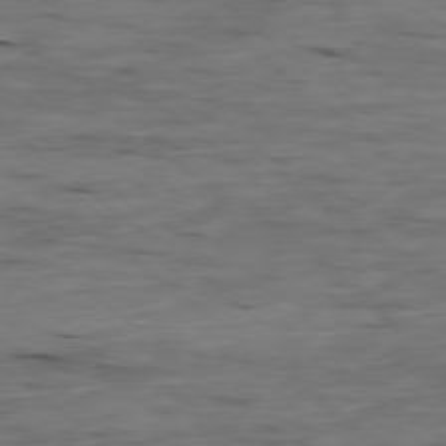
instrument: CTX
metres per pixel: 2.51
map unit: Ap
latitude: -78.6896
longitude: -88.1389
